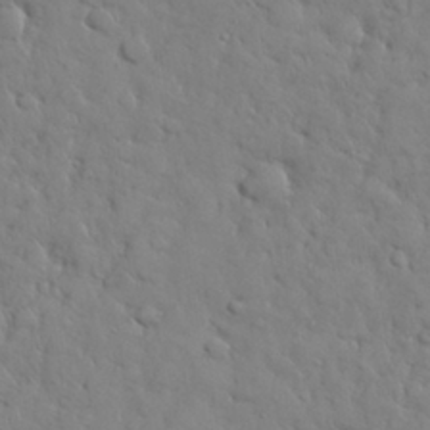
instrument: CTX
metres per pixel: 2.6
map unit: Nhu
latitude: 28.7624
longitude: -68.8380
